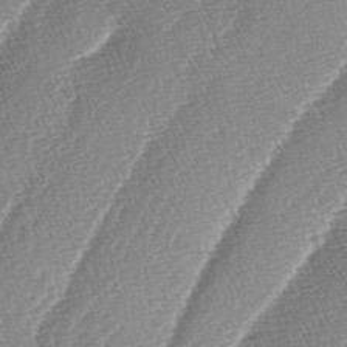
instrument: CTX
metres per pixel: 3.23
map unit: lAa
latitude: -4.2928
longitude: -129.9339
